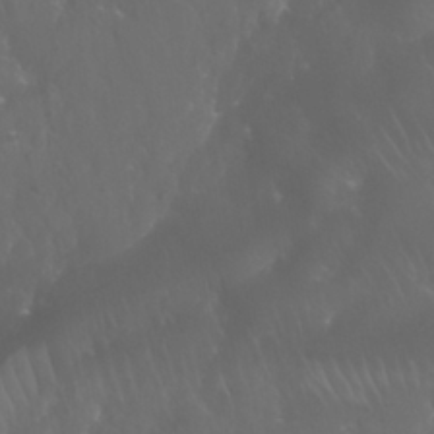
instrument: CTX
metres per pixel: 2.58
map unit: Nhu
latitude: 28.6112
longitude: -65.6694
